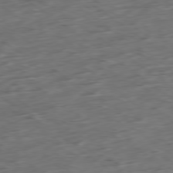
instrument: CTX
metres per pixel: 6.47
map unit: Ap
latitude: -79.2187
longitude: -58.3467
